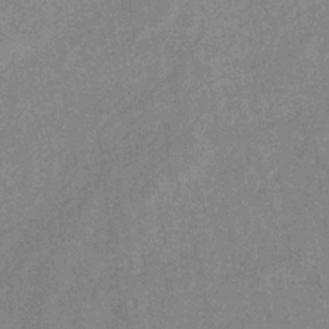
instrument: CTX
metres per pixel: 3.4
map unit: HNb
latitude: -31.1620
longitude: 60.8030
